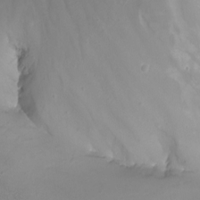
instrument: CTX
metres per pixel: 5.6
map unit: Nhu
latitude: -8.1228
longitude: -79.8961
